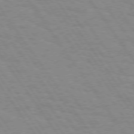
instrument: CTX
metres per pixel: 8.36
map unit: Hpe
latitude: 74.0633
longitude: -137.2726
